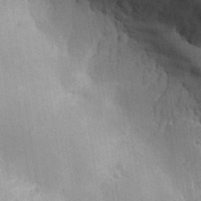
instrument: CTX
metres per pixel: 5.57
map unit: Aa
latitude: 25.2348
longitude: -127.5938
